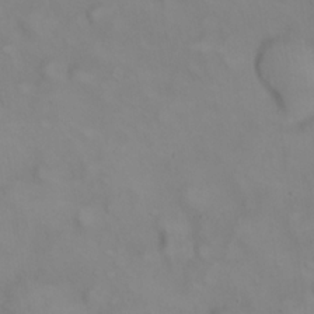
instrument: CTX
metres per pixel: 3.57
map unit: eHh
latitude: 22.5735
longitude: -61.8394
